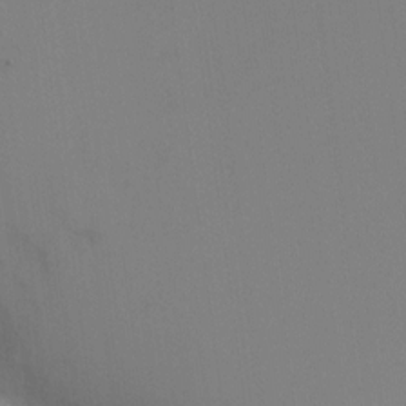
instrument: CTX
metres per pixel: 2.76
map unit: Nhu
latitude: -3.8611
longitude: -70.6112
